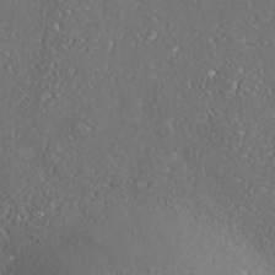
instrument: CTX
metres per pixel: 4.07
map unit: Nhe
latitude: -36.9919
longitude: -91.0836
